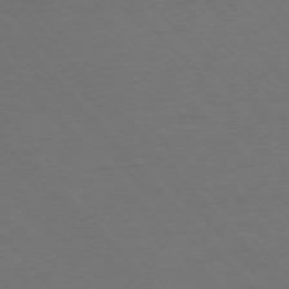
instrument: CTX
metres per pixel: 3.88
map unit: Ap
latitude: -76.2173
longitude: -86.2711
